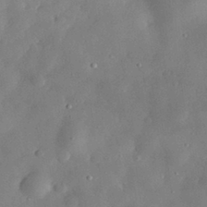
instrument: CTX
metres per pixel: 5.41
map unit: eHh
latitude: 29.7260
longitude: -73.9339
